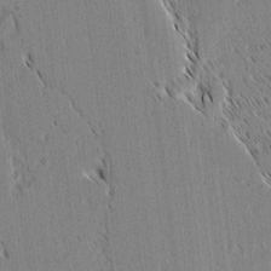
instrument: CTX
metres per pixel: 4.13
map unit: lAvf
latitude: 2.1766
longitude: -106.3278
